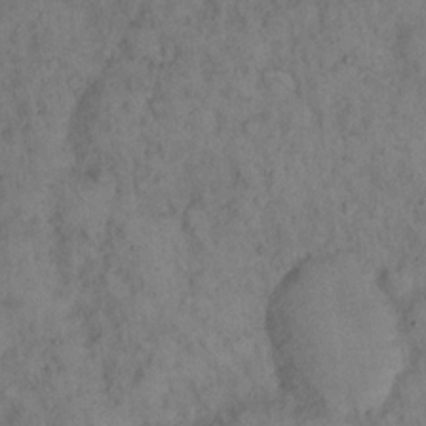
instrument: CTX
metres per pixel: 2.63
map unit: eHh
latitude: 16.2900
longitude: -62.3656
